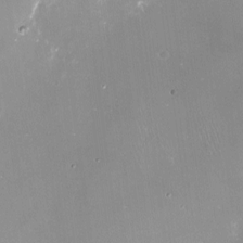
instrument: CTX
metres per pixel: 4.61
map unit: Nve
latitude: -17.8423
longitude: -59.6694
